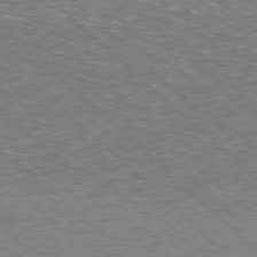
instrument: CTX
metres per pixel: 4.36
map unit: Hpe
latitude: -77.9745
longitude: 15.4644
